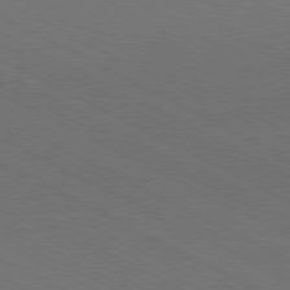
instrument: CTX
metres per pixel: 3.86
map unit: Hpe
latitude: -81.1242
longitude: 12.7274
